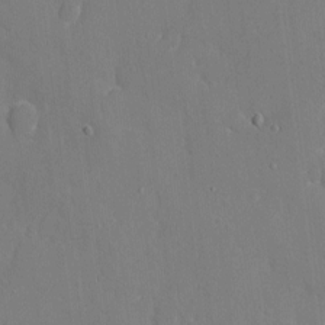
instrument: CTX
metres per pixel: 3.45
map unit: eHh
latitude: 5.8394
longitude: -68.1011
